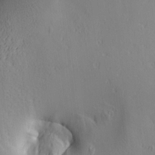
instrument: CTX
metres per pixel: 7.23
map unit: lAa
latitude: 5.6883
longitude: -114.4412
